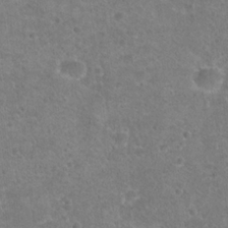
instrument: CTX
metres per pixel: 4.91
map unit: Hto
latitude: 22.2522
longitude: -48.4979
